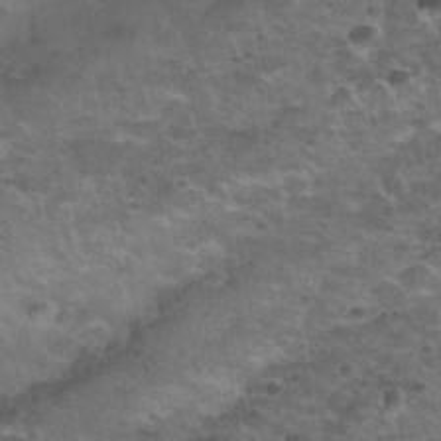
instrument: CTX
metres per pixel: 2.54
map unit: Nhu
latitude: 31.7072
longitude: -52.8380
